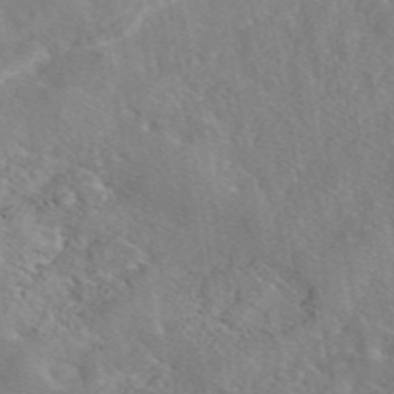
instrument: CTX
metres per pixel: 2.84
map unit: eAb
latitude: 45.8583
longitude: 112.4062
